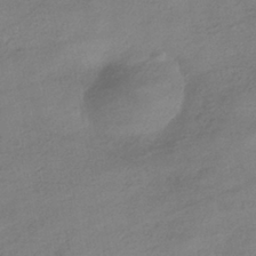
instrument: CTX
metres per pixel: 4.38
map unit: HNhu
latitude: -40.8219
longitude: 99.5021
